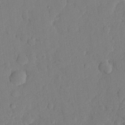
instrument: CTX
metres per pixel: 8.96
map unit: eHh
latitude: 28.1011
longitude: -75.9150
